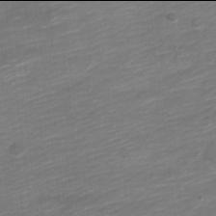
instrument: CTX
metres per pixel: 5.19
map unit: Nve
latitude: -18.0094
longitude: 109.3321
